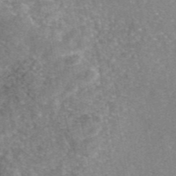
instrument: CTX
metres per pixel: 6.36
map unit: eAb
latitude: 45.9528
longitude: 105.0675
